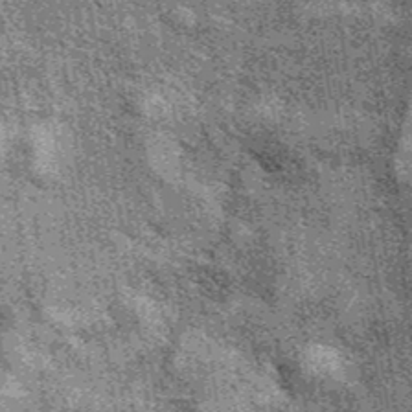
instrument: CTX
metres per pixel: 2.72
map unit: eAb
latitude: 39.6694
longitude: 107.3509
